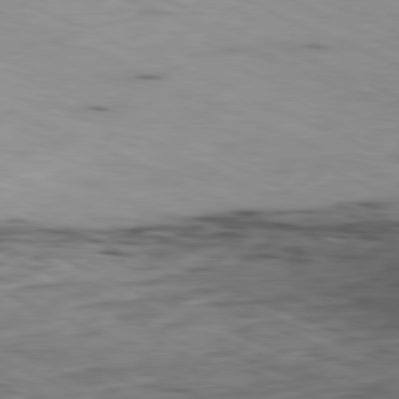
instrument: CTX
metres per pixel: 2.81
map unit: Ap
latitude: -81.4833
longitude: -82.9891
